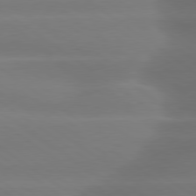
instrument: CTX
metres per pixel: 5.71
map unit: lApd
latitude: 79.4238
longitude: -134.3089
